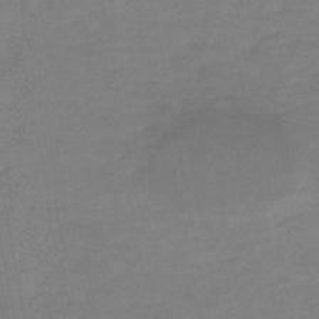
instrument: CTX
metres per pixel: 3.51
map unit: HNb
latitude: -47.0297
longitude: -36.1767
